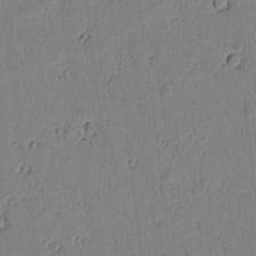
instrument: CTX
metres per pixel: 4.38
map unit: lAvf
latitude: 6.4034
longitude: 168.2550
